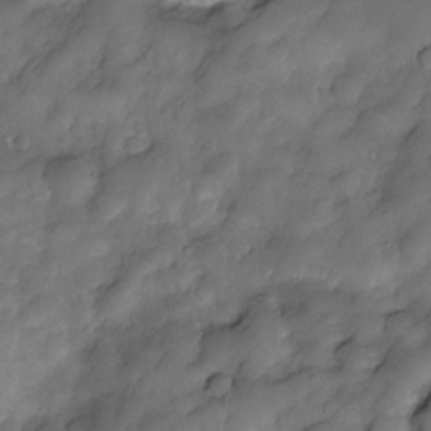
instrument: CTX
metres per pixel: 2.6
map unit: Nve
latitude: -27.0486
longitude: -148.8380
